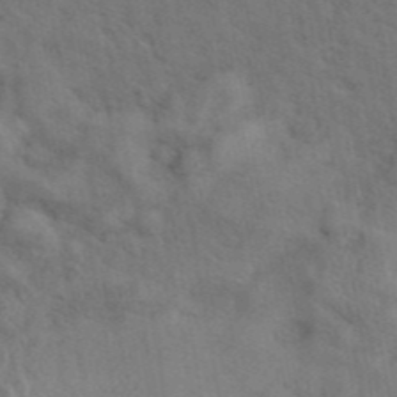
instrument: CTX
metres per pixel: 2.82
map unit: eAb
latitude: 43.0270
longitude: 110.0661
